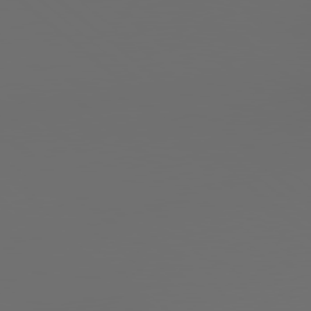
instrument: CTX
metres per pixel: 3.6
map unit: lApd
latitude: 78.9892
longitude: -167.7827
